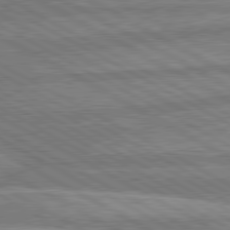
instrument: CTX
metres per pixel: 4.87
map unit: lApd
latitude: 80.4979
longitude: -171.7450
